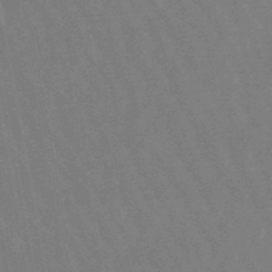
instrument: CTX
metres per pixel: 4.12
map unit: eHb
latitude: -47.0864
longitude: 80.1417
